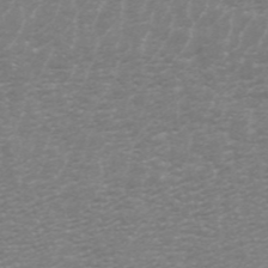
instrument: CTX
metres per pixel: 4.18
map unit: ANa
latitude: 45.2537
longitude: 31.1242
